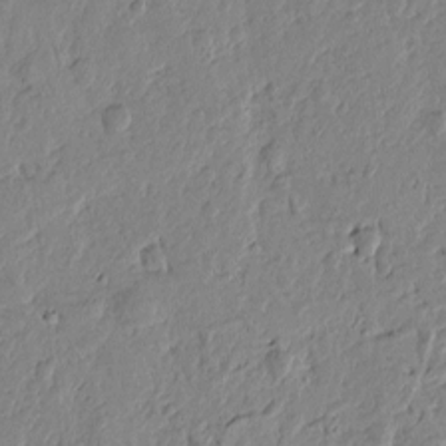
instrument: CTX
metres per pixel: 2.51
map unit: Htu
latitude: -1.5022
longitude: -178.2145
